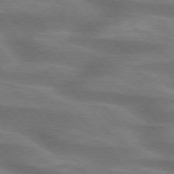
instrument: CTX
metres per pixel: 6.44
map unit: lApd
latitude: 75.3293
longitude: -58.1389
